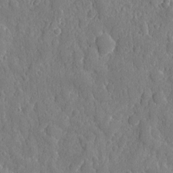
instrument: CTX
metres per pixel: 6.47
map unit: eHh
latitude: 6.8758
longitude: -74.6679
